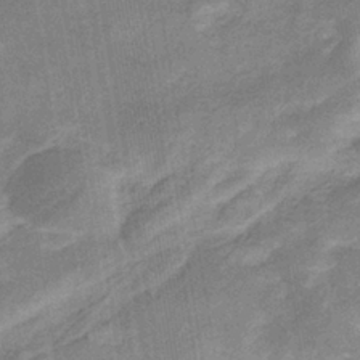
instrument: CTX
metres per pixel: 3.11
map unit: eHb
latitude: -35.2565
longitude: 74.6708
